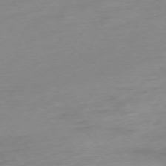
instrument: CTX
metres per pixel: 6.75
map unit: Hpe
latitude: -76.0661
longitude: -14.9703
